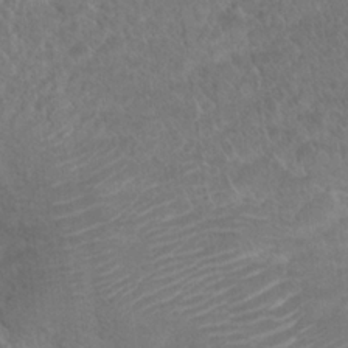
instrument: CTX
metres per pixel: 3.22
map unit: Hto
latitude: 19.6694
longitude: -38.1578
